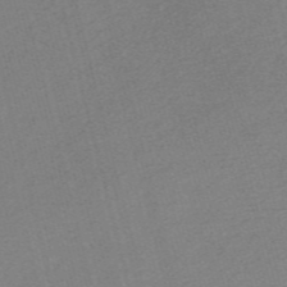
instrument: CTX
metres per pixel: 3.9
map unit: Nve
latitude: -56.8786
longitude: 60.9164
